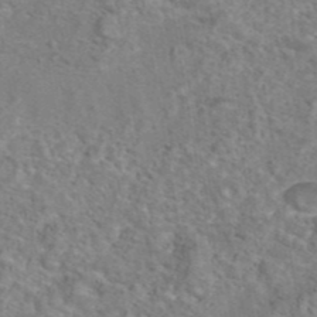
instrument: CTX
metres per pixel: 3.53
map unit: eAb
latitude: 43.1781
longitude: 103.8611
